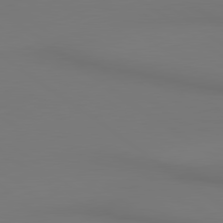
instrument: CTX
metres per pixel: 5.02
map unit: lApd
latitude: 80.6301
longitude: 153.3509
